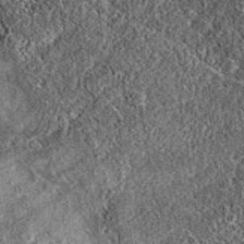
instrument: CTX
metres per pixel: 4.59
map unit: eAb
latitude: 37.8394
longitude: 108.2361
